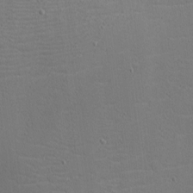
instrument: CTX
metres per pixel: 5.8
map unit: eHh
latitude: -4.2550
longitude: -82.6490
